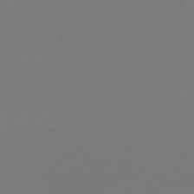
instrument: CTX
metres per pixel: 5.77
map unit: lHb
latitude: -46.2172
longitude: 76.0850
